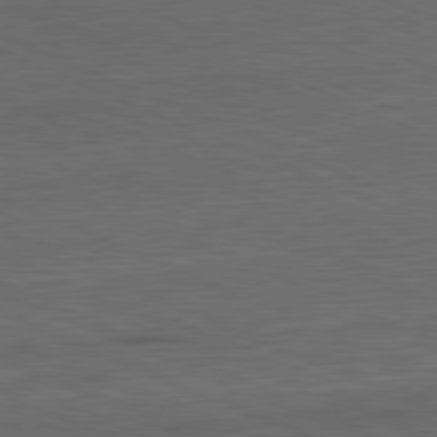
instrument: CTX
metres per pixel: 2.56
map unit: Ap
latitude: -81.5021
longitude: -70.7435
